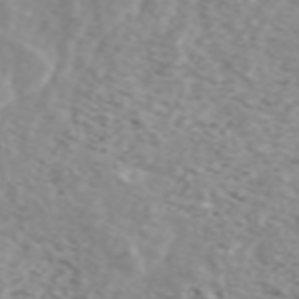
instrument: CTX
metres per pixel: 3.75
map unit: ANa
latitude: 44.3278
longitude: 21.8800
